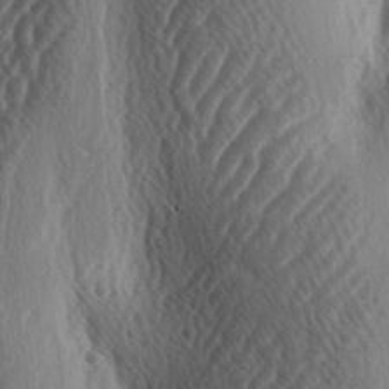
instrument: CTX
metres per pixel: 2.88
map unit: lAa
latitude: -4.2361
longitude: -124.5735
